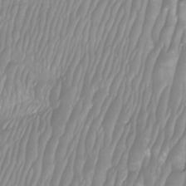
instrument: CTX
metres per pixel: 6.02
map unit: Htu
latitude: -8.5007
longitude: -74.5546
